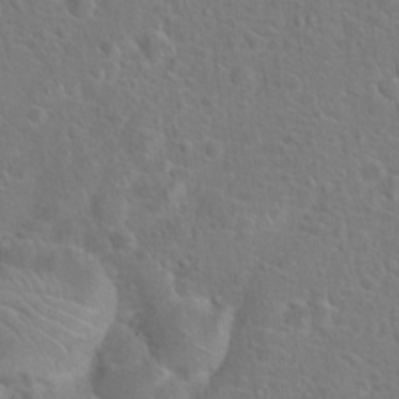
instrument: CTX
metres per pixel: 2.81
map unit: Hto
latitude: 17.4426
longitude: -42.3089
